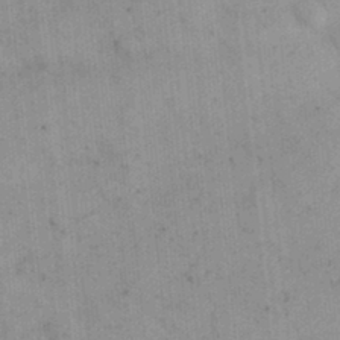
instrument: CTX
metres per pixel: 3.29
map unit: eHh
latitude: 24.6112
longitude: -65.4426
